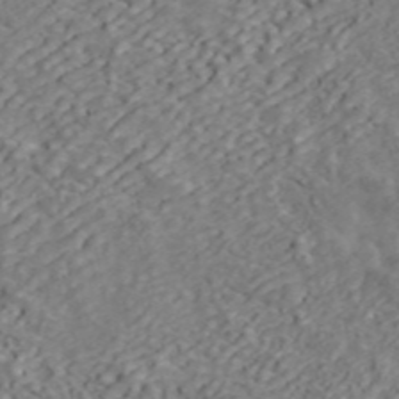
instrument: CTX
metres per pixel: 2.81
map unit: ANa
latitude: 45.6316
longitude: 23.3132
